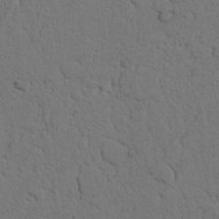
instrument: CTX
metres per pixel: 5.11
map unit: Nhu
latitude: 22.0633
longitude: -74.7246
